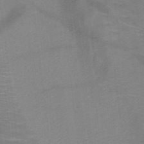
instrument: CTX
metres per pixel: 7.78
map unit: HNb
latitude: -47.7099
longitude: -45.6505
